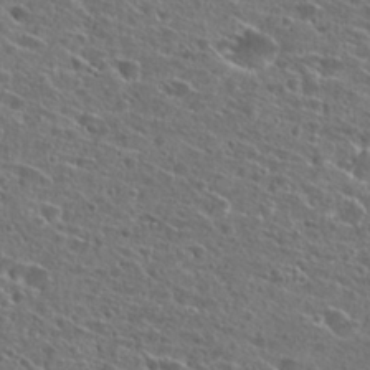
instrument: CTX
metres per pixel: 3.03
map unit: Hto
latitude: 26.2712
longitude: -46.4790
